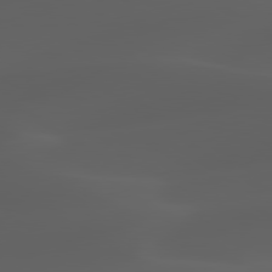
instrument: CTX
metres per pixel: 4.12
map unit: lApd
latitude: 80.1011
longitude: -92.1200
